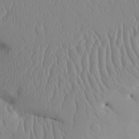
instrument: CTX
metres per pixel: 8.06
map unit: Aa
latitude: 30.8191
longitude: -140.9702
